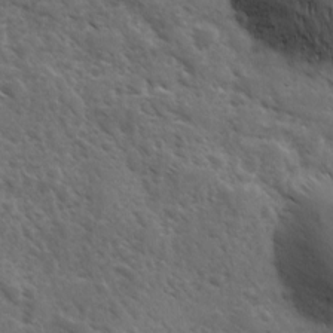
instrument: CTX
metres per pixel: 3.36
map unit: Ave
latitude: 10.8758
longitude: -103.4237
